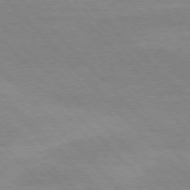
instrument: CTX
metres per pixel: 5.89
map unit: Ap
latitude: -77.1242
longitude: -87.4993
